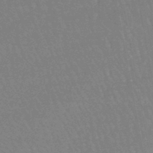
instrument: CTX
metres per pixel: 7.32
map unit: eHb
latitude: -45.9556
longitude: 80.1984
